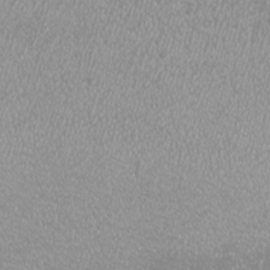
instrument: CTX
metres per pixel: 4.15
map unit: eHh
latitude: -7.4076
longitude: -77.1970
